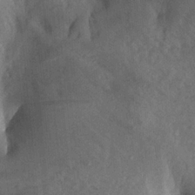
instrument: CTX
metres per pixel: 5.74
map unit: Aa
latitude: 20.2145
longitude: -147.3671
